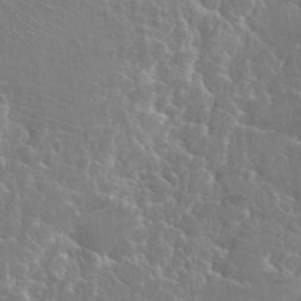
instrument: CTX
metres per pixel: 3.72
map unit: Hto
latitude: 23.2537
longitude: -40.6112
